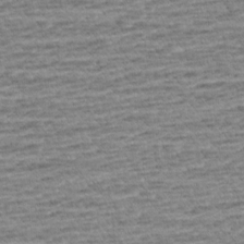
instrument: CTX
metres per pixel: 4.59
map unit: Aa
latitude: 6.6490
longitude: -136.6491
